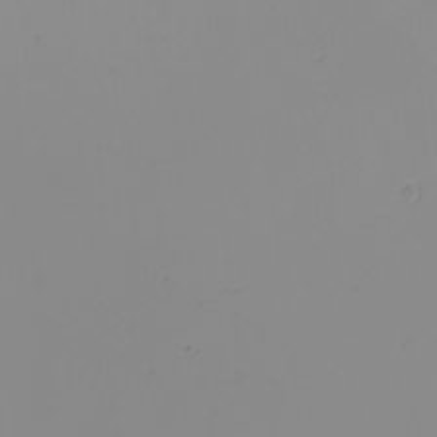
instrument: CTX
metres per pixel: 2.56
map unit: Nhu
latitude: -4.9730
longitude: -94.2901
